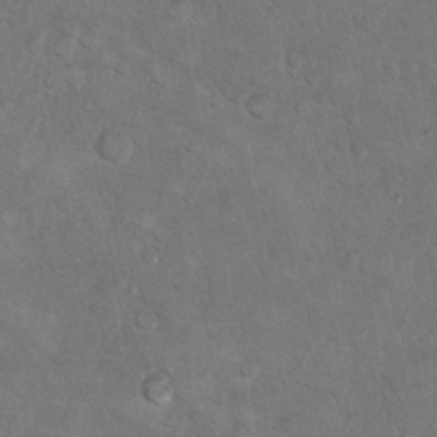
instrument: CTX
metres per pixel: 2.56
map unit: Hto
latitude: 10.0822
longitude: -35.9339
